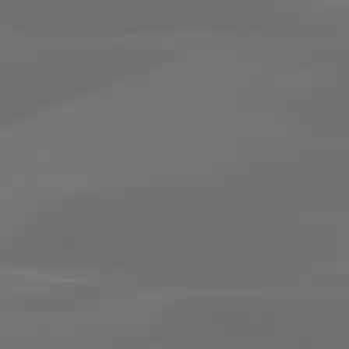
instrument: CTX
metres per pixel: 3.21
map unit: Hpe
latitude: 76.4979
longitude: -131.9340
